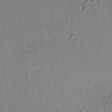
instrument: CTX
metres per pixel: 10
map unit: lAvf
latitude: 7.1214
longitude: 165.4455
